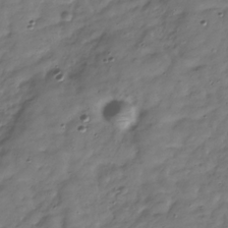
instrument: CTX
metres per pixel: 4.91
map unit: Hve
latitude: -30.7463
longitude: 90.8030
